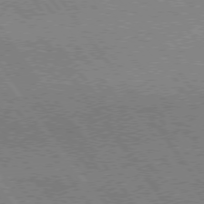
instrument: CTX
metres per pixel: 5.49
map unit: lApd
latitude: 74.9325
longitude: -80.9892
